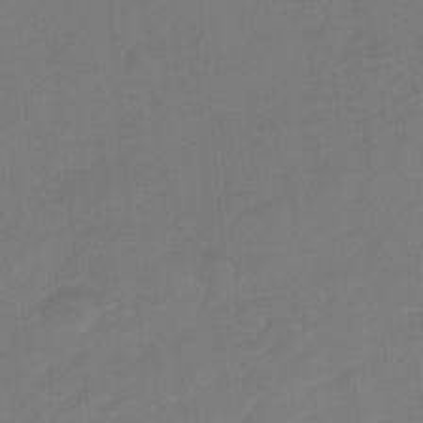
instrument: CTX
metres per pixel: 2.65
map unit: Hto
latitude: 5.0836
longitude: -31.0081
